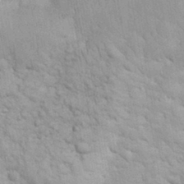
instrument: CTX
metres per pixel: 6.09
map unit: eHh
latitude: 32.1578
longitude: -66.3467
